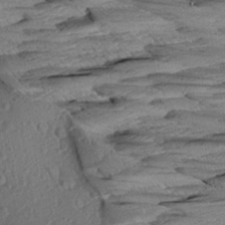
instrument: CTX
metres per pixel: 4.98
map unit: Aa
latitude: 8.4979
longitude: -133.7450
